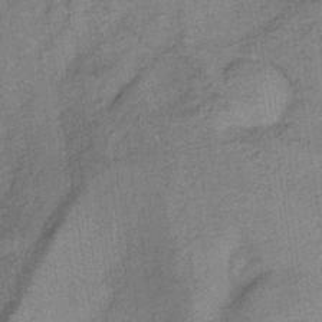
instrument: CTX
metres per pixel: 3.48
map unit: lHb
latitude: -35.1242
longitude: 70.7274
